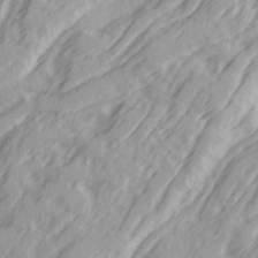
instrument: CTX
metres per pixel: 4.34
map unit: Ave
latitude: 21.8017
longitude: -132.0633
